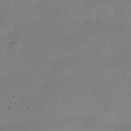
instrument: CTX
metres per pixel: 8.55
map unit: HNhu
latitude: -41.7855
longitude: 97.1431
